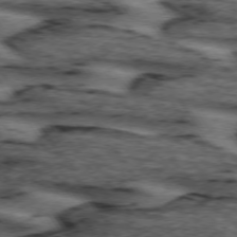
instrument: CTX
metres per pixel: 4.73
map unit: lApd
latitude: 73.8584
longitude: -73.2915
